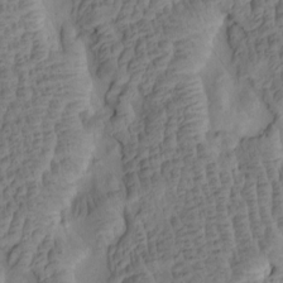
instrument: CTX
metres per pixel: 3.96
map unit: eHh
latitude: -1.3321
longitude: 15.2943
